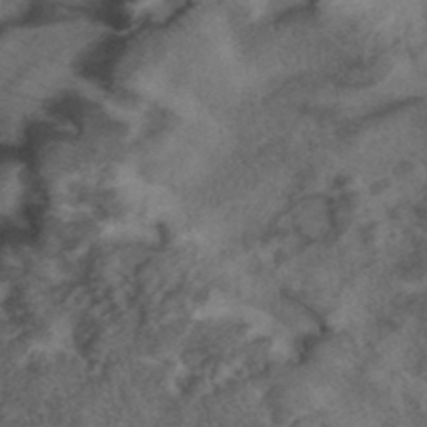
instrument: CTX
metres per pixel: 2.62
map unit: ANa
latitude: 39.5938
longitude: 29.1242
